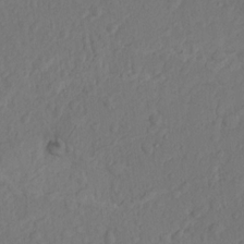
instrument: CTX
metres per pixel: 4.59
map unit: Hto
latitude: 13.8206
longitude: -29.4426
